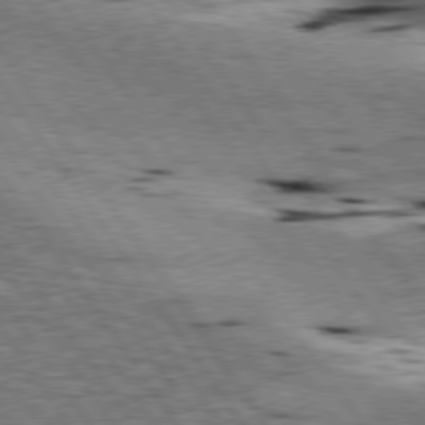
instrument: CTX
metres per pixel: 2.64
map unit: lApd
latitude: 76.6490
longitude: -60.3278
